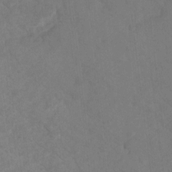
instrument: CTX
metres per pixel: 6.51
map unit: Ht
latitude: 5.2726
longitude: -30.1767
